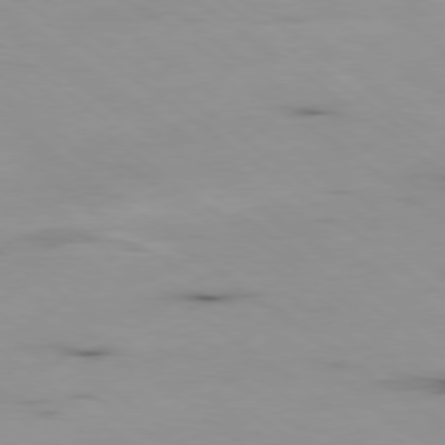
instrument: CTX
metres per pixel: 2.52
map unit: Ap
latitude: -79.4076
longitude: -73.7450
